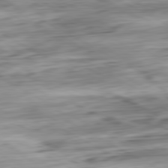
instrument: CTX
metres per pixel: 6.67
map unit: Ap
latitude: -81.0487
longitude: -67.5938
